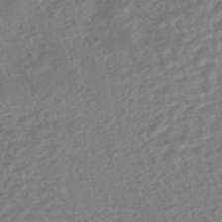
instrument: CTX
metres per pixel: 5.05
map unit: HNhu
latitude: -44.4629
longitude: 101.5399
